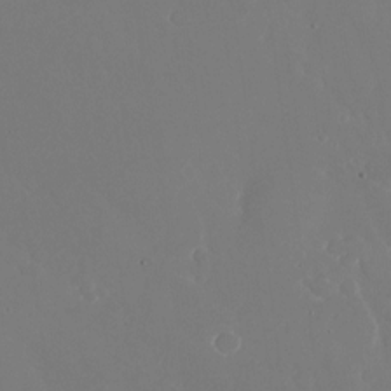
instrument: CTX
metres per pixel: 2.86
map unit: Nhu
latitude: -25.1809
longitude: -72.2901
